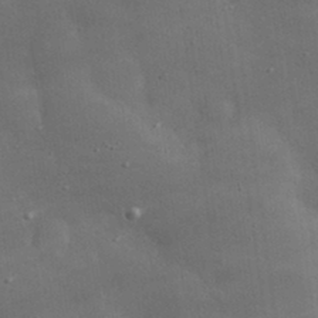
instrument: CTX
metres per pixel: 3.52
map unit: lHvf
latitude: 32.1389
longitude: -92.4034
